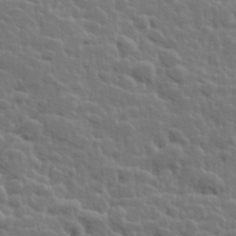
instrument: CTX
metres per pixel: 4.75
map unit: Hve
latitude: 25.7260
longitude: 144.4629
